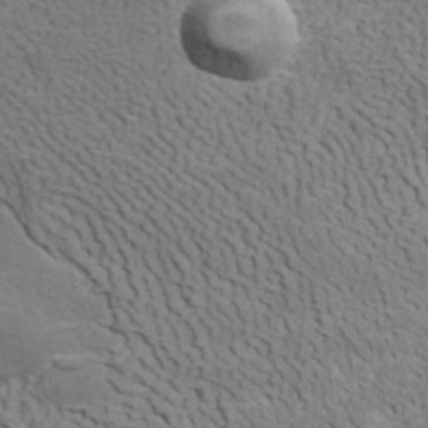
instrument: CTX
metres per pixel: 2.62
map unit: ANa
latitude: 37.1026
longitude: 20.4062
